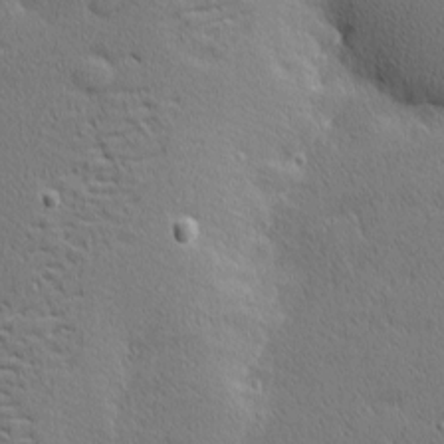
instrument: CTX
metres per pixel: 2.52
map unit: Nhu
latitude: 1.4048
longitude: -77.8772
